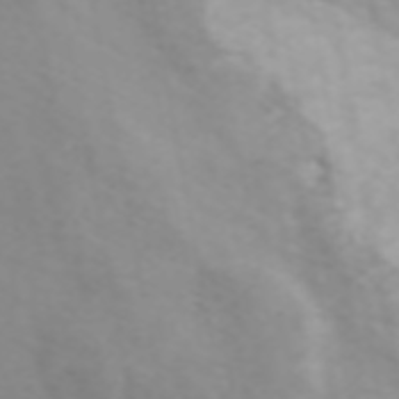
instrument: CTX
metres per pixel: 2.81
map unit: ANa
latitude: 45.0837
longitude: 39.9178
